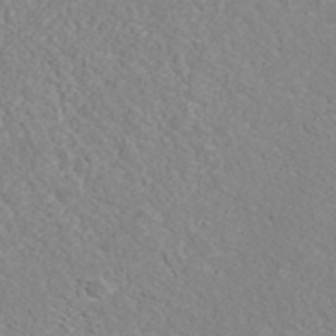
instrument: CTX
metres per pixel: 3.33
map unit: ANa
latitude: 41.5182
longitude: 29.0298
